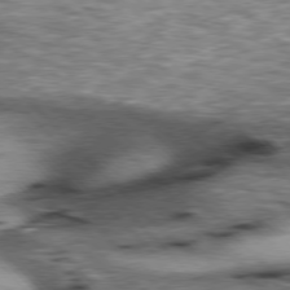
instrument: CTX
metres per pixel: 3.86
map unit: lApd
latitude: 77.0458
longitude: -50.2900
